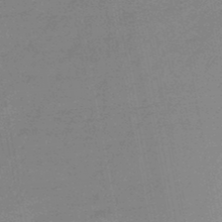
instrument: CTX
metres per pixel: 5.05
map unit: HNb
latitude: -47.2187
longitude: -39.6694
